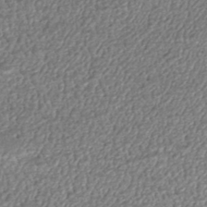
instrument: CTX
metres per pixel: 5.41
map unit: HNhu
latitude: -46.4062
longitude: 106.1417
